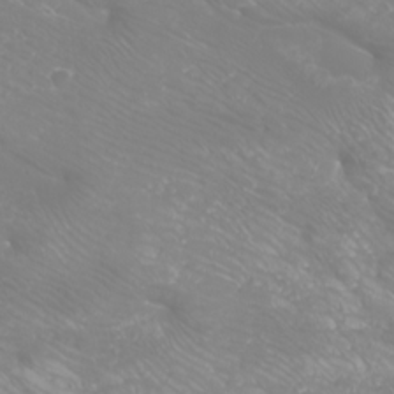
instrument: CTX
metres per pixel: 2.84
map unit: Nhu
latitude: -9.3510
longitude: -70.7624
